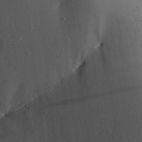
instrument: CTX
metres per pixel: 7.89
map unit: Aa
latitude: 28.5923
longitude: -131.1215
